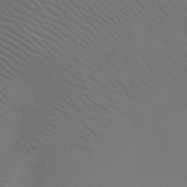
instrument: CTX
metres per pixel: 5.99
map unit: Nhu
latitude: 21.1592
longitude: -73.6694
